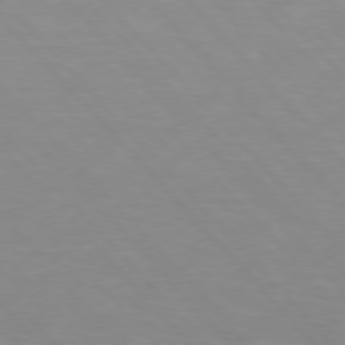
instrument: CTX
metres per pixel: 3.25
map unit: Hpe
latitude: 76.2144
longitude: -155.8394
